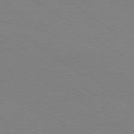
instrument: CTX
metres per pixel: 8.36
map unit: Ap
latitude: -78.5195
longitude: -84.6302
